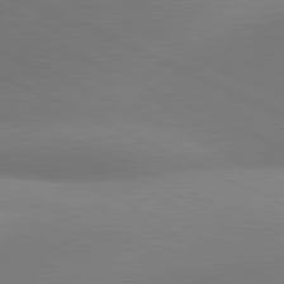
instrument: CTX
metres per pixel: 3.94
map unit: lApd
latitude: 81.1403
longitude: 133.6911
